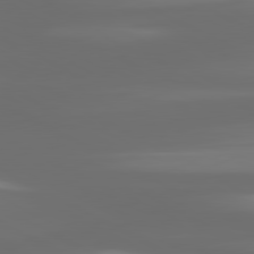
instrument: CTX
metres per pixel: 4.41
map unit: lApd
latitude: 80.7813
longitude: -138.4790
